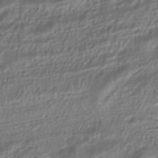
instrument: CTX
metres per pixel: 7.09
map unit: HNhu
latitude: -41.3132
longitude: 107.0487
